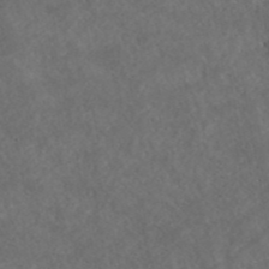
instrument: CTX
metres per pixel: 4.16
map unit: ANa
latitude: 43.1403
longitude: 27.6343
